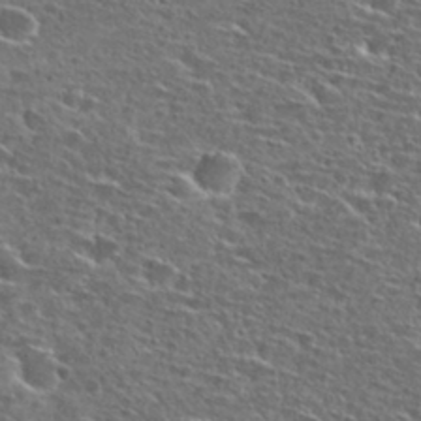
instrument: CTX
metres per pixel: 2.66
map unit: Hto
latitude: 26.8758
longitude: -47.8584
